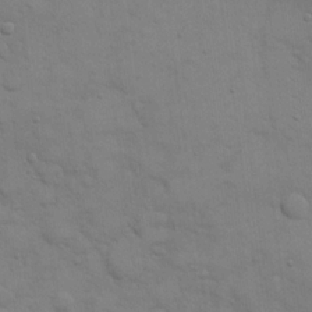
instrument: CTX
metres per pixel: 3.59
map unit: eHh
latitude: 17.1970
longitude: -66.4601
